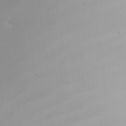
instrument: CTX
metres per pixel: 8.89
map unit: Nhu
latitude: -5.7288
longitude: -95.2348
